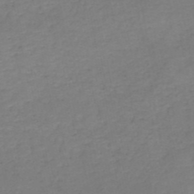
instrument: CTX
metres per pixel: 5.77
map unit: HNb
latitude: -50.5574
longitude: -50.2900
